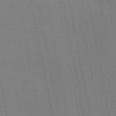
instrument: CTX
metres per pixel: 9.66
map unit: HNb
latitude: -51.8800
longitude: -45.5560
